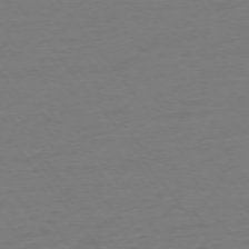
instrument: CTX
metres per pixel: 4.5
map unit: Ap
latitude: -75.2754
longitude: -71.1592
